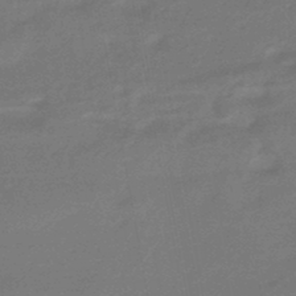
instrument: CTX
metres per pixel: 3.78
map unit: HNhu
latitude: -45.8800
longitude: 90.0661
